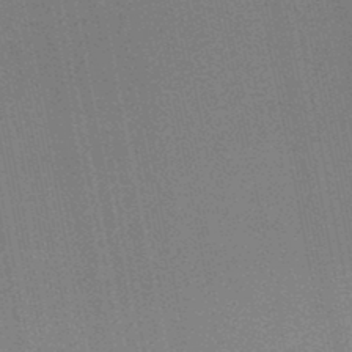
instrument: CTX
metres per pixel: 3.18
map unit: lHb
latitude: -45.9178
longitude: 57.3509
